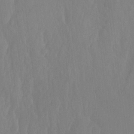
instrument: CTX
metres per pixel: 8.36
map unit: Nhu
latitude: -8.1984
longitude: -41.2914
